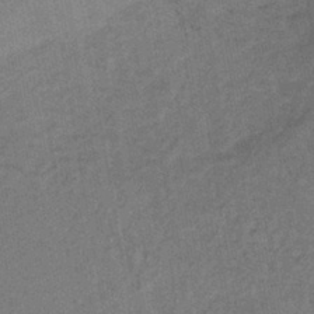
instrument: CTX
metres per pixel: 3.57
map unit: lHb
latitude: -42.2361
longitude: 60.7085
